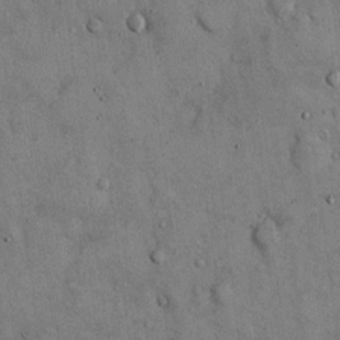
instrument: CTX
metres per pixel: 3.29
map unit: Hto
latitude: 13.5182
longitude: -60.2900
